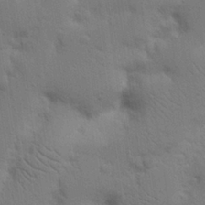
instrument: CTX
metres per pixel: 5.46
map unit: Nhu
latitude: 18.2333
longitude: -75.1592
